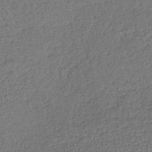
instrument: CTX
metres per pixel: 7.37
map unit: lHb
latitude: -40.9542
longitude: 69.1809
